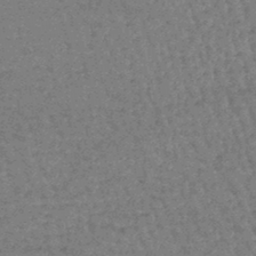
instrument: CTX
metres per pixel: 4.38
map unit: lHb
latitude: -44.0850
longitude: 66.6140
